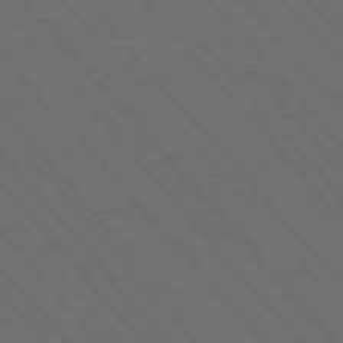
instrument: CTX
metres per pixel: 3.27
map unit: Hpe
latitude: -76.1984
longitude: -16.2523
